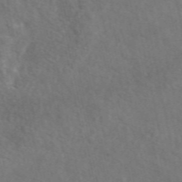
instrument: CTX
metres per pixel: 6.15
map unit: eAb
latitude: 49.3860
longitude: 119.4832
